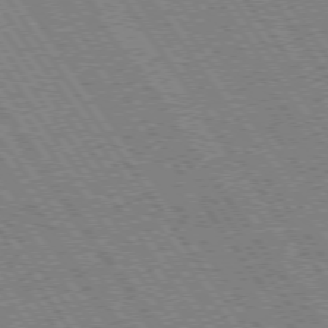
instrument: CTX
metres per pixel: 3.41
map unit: Hpe
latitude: 73.6883
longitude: -142.1011
